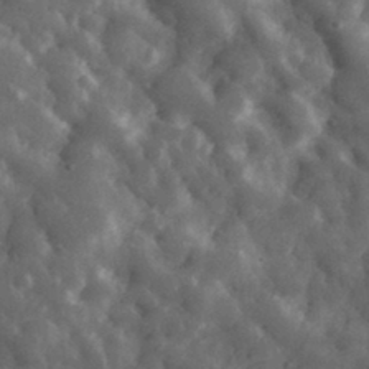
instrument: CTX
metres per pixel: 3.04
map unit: eHh
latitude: 31.8584
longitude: -70.7435
